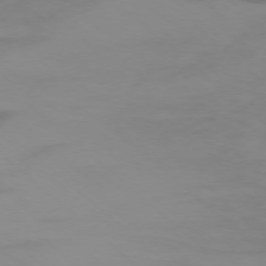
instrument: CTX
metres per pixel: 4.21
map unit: Ap
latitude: -77.6344
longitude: -67.4048
